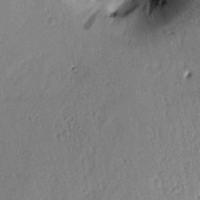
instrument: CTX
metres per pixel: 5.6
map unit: Htu
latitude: 0.1955
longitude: 173.1053
